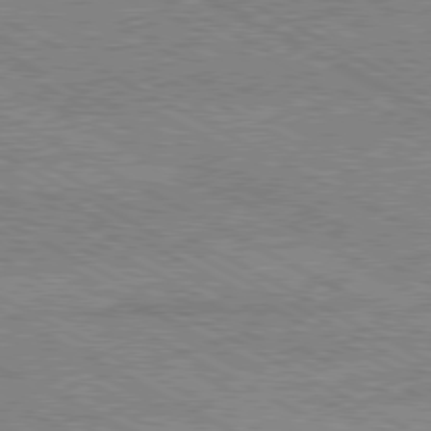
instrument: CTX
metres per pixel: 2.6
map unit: Hpe
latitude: -80.9353
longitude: 20.6329
